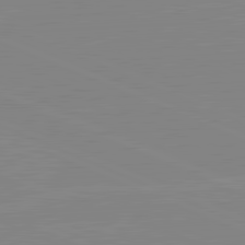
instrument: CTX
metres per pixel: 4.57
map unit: lApd
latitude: 81.7450
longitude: -156.8002
